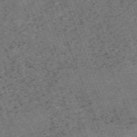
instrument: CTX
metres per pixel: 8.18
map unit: HNb
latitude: -54.9164
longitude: -48.2900
